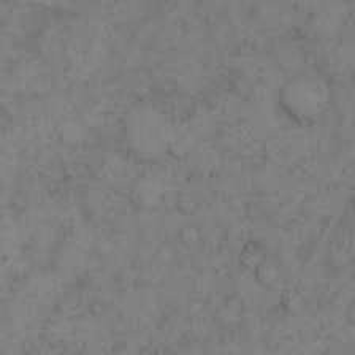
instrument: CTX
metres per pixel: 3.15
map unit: Hto
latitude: 8.4790
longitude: -59.2726
